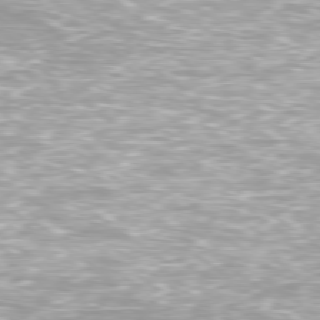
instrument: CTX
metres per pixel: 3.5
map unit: Ap
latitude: -79.2942
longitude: -66.6490
